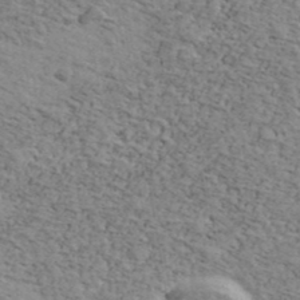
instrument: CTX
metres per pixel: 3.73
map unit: Ave
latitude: 41.5182
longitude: -109.5560
